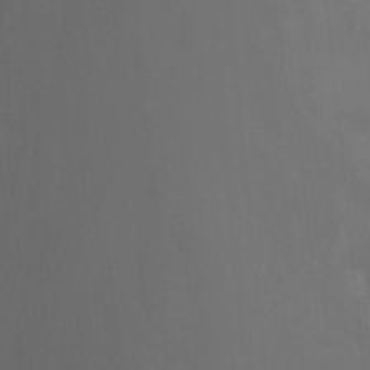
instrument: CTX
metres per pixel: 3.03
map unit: Nhu
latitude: -14.4440
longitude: -55.4426
